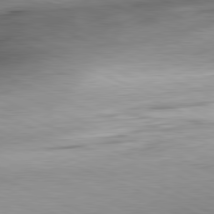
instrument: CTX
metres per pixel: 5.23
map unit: Ap
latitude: -81.8234
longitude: -70.4979
